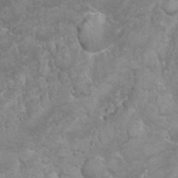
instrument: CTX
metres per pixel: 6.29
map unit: Nhu
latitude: 24.1011
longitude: -60.0444
